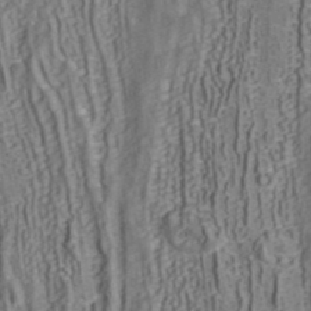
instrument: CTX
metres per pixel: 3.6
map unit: ANa
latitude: 41.9150
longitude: 34.5196
